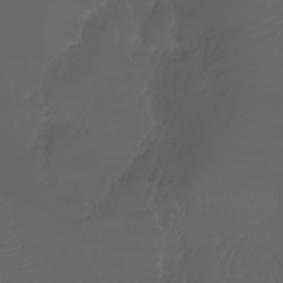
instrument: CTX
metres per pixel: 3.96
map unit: Nhu
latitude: -7.0675
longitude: -84.3845
